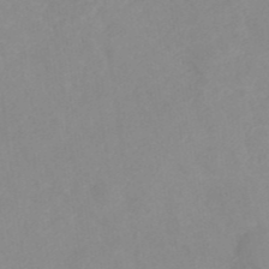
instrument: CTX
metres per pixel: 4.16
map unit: ANa
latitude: 40.2144
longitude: 23.3510
